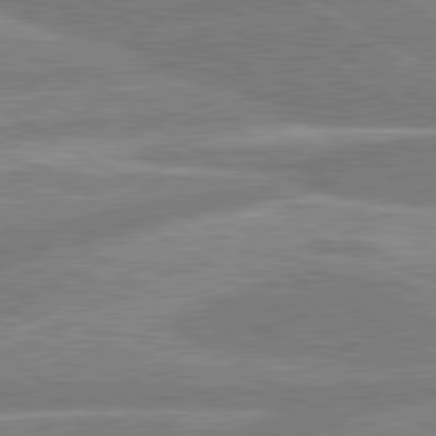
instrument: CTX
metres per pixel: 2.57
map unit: lApd
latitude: 80.4223
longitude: -170.3656
